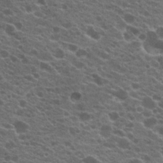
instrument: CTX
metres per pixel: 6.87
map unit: Hto
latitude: 20.6302
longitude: -36.1767
